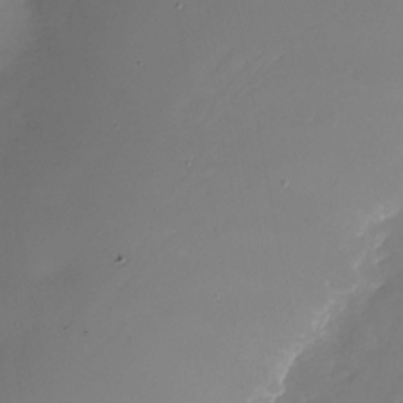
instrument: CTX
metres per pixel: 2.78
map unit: Nhu
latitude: -26.2550
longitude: -73.2537
